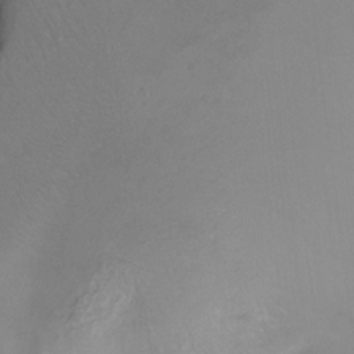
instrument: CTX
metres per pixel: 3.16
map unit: Hto
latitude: -11.9178
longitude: -39.6127
